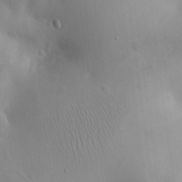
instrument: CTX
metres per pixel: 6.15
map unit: eHh
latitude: 25.7260
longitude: -64.8002
